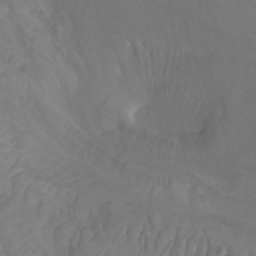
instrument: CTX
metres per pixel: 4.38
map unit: Nhu
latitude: -7.4265
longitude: -68.8758
